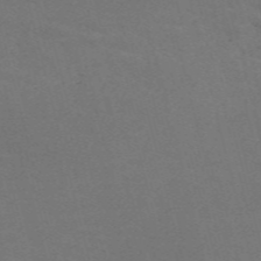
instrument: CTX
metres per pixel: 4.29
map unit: Nve
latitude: -58.9541
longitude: 63.7288
